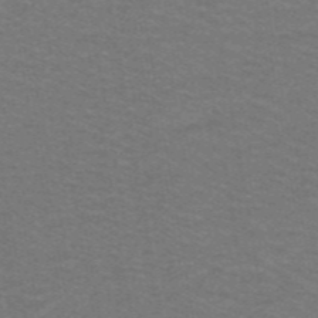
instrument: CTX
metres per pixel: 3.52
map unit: lHb
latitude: -43.0108
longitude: 54.7274
